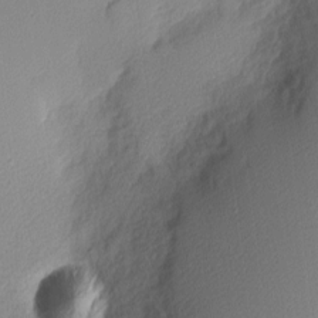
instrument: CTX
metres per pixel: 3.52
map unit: Nhu
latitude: 2.4034
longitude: -76.3656
